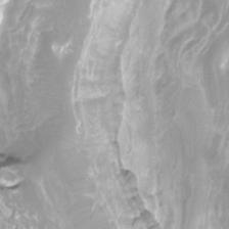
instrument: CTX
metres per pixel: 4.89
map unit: Htu
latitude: -12.9731
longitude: -49.6883
